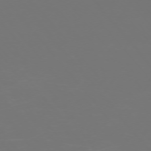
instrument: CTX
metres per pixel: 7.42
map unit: Ap
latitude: -74.7841
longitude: -76.7435
